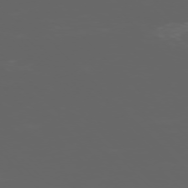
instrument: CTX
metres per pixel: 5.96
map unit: Ap
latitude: -76.3306
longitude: -75.0458
